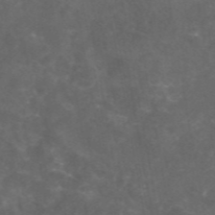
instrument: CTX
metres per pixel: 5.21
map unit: eAb
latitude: 46.4979
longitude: 125.9556
